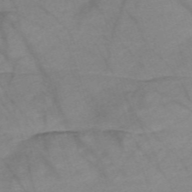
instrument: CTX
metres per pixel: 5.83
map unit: Nve
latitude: -58.9352
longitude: 64.3118
